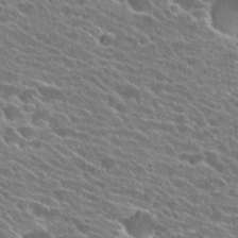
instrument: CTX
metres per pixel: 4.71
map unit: Hto
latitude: 25.1214
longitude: -41.8016
